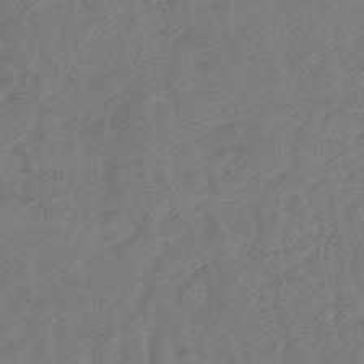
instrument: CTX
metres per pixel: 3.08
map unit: lHb
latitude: -45.4454
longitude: 69.8989
